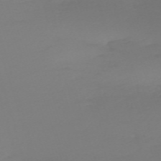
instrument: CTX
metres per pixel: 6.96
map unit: eHh
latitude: -61.5399
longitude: 51.6344
